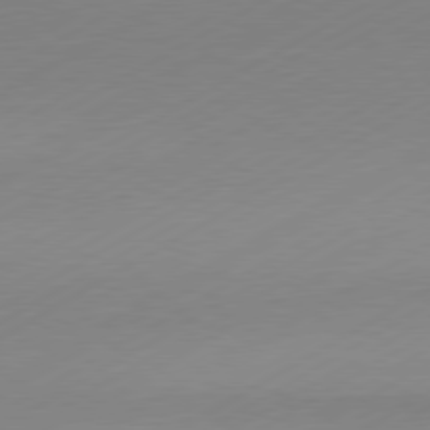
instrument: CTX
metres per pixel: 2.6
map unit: Hpe
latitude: -81.5021
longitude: 13.9745
